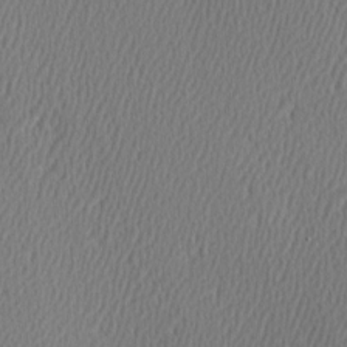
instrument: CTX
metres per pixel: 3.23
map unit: Hve
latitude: 3.0458
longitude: -124.5167
